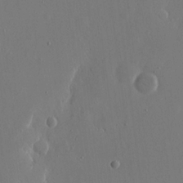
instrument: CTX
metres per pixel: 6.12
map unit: eHh
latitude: 15.8206
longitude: -69.8017
